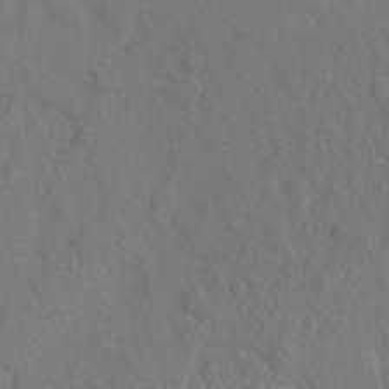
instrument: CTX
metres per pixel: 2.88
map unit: Ht
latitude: -6.7463
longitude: -37.3671
